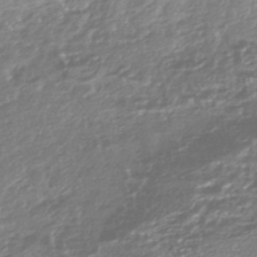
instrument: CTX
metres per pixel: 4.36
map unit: HNhu
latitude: -44.7274
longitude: 98.2550
